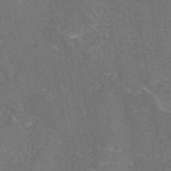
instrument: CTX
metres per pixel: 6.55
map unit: eAb
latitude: 45.8772
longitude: 108.1984
